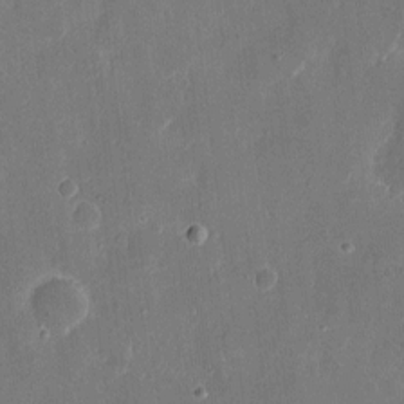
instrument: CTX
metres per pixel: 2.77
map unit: eHh
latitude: 7.5560
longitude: -68.7057
